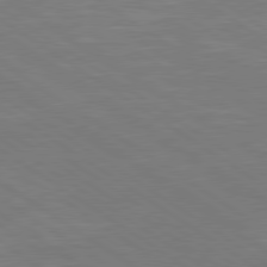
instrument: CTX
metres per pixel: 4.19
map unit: Hpe
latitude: 79.3671
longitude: -125.8016
